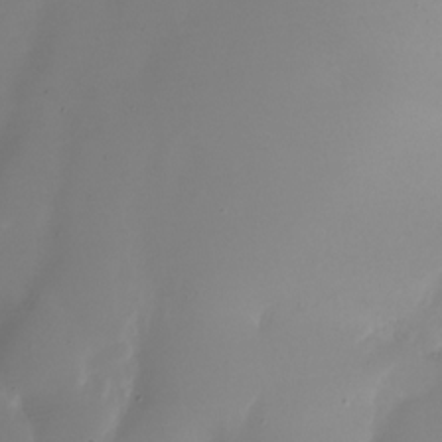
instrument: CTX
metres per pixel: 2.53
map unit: Nhu
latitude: -28.5952
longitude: -79.1214
